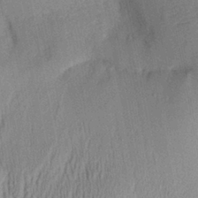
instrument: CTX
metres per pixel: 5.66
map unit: Aa
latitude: 28.1767
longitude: -137.5938
